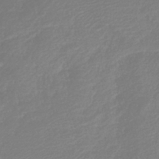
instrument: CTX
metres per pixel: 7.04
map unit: lHb
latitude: -42.1038
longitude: 77.1431
